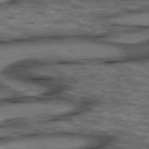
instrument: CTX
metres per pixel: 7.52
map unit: lApd
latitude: 75.8961
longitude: -48.9325
